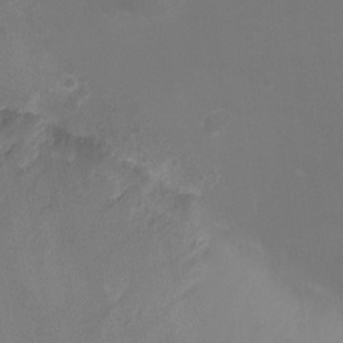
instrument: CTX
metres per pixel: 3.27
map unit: Ht
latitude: -3.0297
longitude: -19.2348
